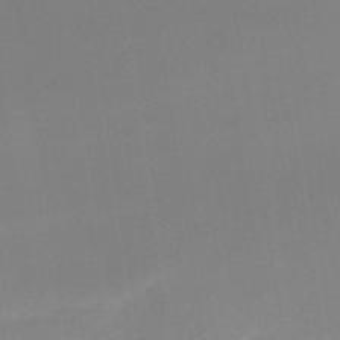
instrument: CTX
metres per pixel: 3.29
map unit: lHb
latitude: -48.4251
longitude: 67.5588
